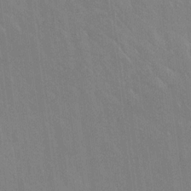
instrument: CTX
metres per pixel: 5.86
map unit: Ave
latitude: 18.9702
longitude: -136.3468
